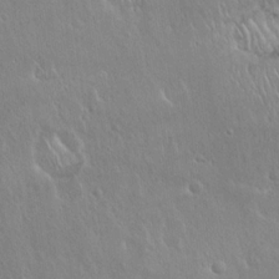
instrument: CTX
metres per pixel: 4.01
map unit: Hto
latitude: 18.4601
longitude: -57.5371
